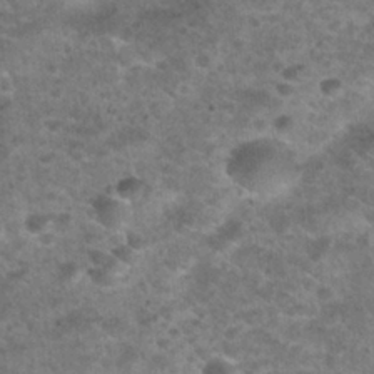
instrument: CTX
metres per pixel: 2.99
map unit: Nhu
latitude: 28.3656
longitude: -49.7072
